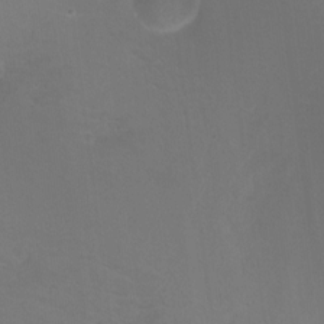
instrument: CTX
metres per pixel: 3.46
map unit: Ht
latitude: -12.9731
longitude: -44.3845
